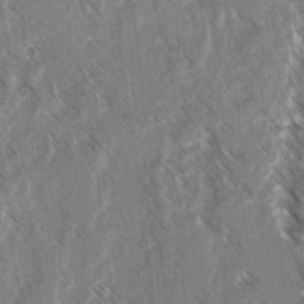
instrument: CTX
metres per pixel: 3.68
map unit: lAvf
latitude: 4.1011
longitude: -105.5560
